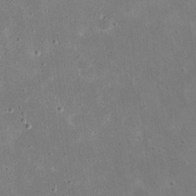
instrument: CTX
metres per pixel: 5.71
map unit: eHh
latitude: 21.4994
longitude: -67.4426
